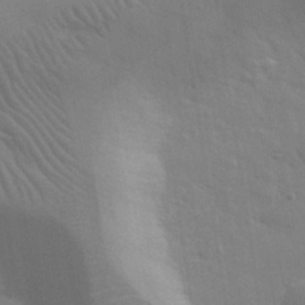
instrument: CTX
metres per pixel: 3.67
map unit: eHh
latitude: 32.8947
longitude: -70.4790
